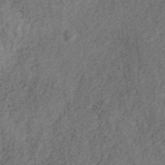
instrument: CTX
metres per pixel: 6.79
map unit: ANa
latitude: 45.3859
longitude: 45.5210
